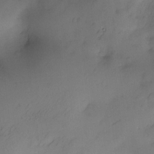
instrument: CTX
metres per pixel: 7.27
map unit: Nve
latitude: -22.5385
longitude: -138.1956
